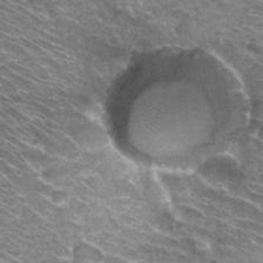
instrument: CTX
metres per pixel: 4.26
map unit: Hto
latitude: 32.4412
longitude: -42.5168
